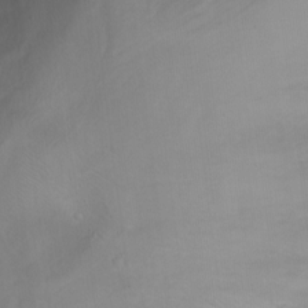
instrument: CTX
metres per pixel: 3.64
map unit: Ht
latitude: 0.6490
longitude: -44.8569
